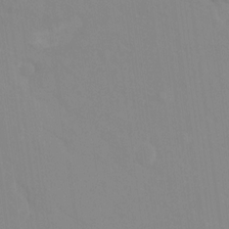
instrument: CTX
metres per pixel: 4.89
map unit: Ht
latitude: -13.3510
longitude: -58.5924
